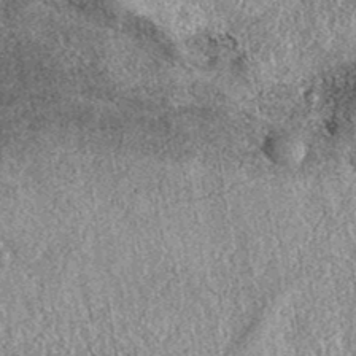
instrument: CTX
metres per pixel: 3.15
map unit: eAb
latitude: 38.9514
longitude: 107.8989
